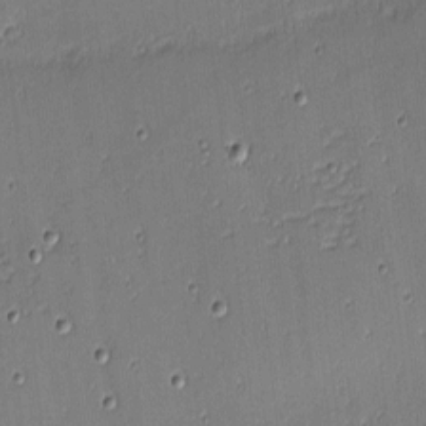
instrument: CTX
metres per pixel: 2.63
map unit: eHh
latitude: -3.6721
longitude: -82.4412
